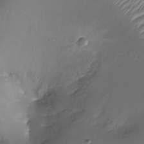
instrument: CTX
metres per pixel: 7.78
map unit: Ht
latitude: -16.5952
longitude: -42.8947
